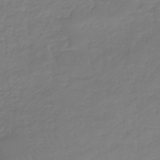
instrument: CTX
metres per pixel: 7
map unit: lHb
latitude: -41.4643
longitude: 68.3306
